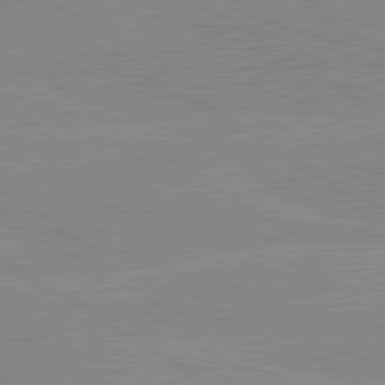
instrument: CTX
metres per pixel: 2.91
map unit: lApd
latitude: 80.1389
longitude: -125.5749
